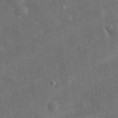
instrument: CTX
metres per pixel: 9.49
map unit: eHh
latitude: 31.9528
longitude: -77.8394
